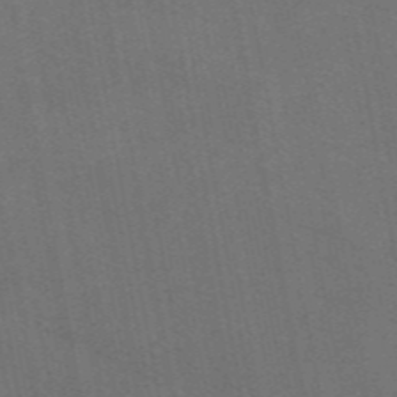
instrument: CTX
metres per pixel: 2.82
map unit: eAb
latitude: 47.7072
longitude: 116.5762
